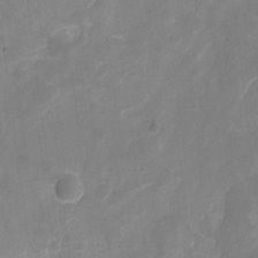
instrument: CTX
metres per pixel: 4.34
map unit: Hto
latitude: -7.5588
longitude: -39.7261
